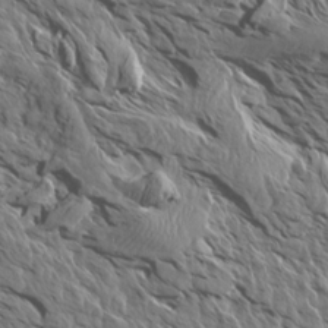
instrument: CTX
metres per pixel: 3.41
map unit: Aa
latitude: 13.9150
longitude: -141.6127
